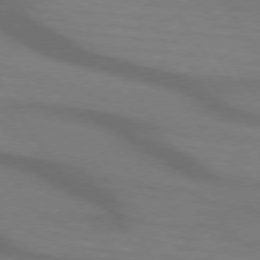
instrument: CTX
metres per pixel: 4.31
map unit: lApd
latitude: 73.9528
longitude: -62.6491
